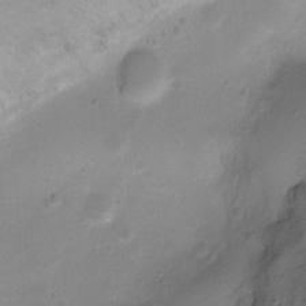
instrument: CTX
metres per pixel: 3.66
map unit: Ht
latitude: 4.4034
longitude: -20.2711
